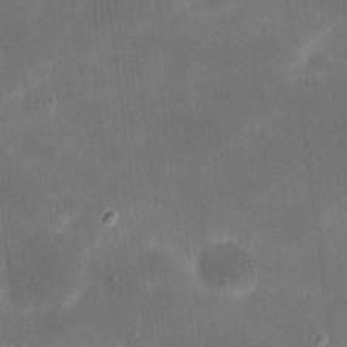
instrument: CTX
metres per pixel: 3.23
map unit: eHh
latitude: 20.8002
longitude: -66.4790
